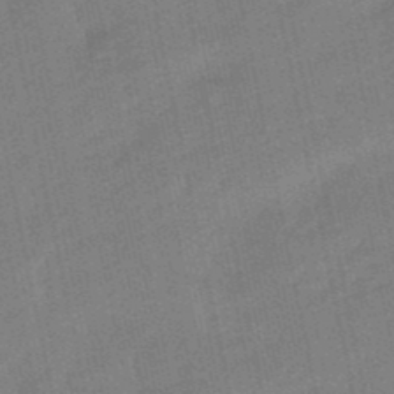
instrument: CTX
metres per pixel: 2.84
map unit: lHb
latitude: -49.6344
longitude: 80.6330
